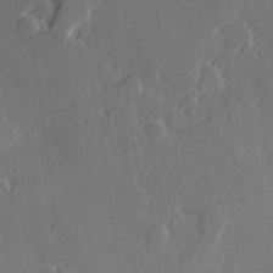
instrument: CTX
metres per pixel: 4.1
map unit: Hve
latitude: 27.6883
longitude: 145.1242
